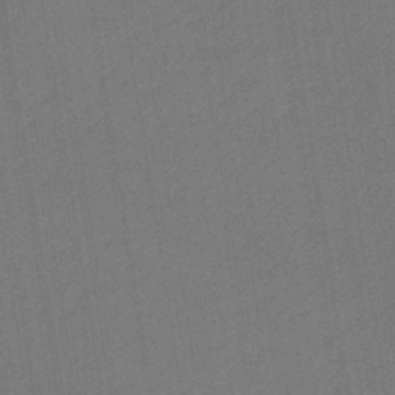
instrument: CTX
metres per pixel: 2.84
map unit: lHb
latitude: -43.4454
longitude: 68.6518
